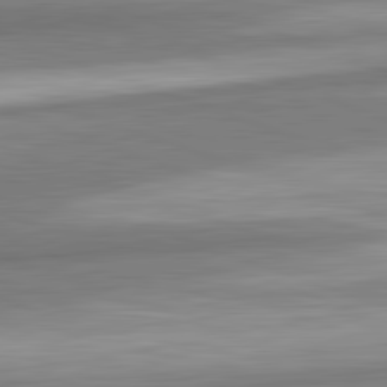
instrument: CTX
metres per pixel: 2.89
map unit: lApd
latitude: 82.3845
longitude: 179.6533
